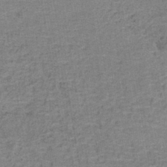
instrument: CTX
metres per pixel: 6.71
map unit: lHb
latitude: -40.0850
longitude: 59.3131
